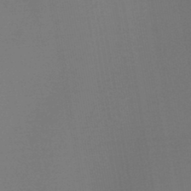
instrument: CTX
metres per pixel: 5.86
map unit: HNb
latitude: -44.4629
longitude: -44.9891
